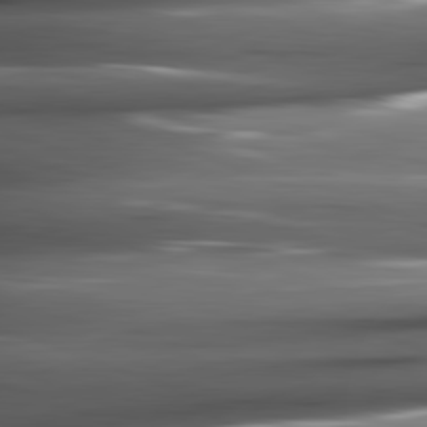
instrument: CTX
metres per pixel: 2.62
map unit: lApd
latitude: 81.8016
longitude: -144.2900
